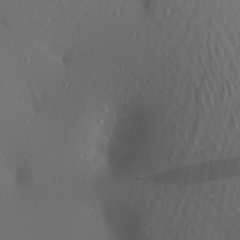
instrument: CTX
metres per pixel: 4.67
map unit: Aa
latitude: 21.9339
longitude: -146.7247
